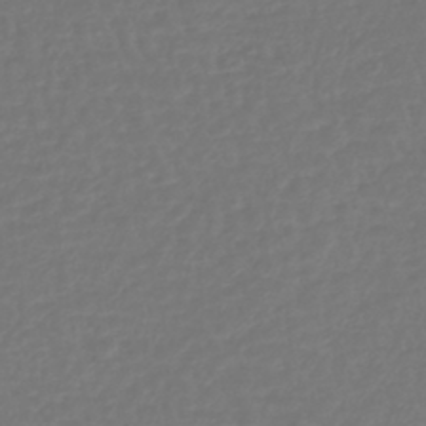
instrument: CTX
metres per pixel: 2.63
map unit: lHb
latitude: -42.7463
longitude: 67.5210
